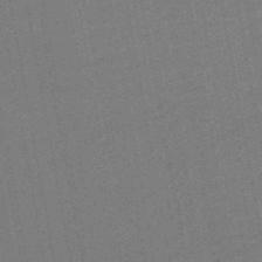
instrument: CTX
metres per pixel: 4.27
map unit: HNb
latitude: -52.3117
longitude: -48.2900
